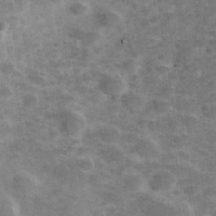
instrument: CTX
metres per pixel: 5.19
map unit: Hve
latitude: 31.9151
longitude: 151.6911
